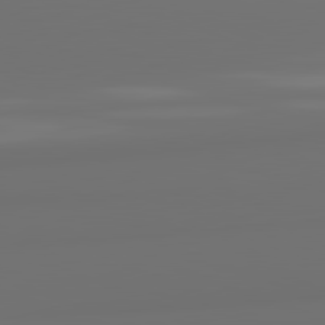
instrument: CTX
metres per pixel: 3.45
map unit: lApd
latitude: 82.1011
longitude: 163.5966
